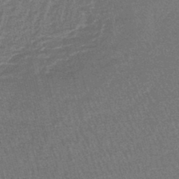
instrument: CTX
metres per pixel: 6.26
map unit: lHb
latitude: -43.8044
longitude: 56.0094
